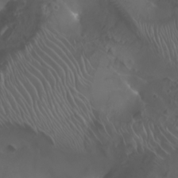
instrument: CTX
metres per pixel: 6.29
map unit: Nhu
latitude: -8.4629
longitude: -92.9702
